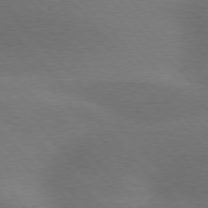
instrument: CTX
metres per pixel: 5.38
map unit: lApd
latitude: 76.2900
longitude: -59.5371
